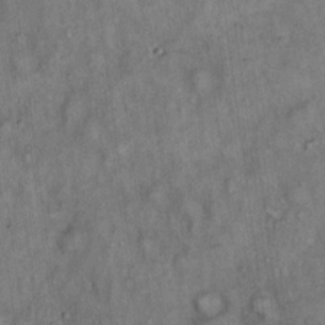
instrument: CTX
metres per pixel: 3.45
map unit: Hto
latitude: 18.1389
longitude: -61.7449
